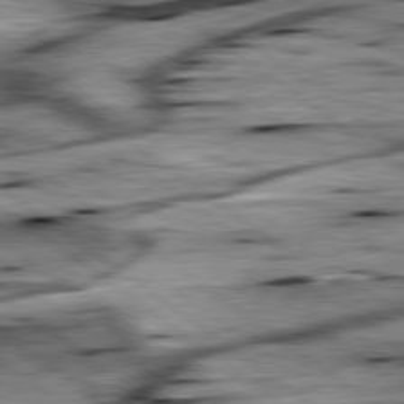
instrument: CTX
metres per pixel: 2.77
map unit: lApd
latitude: 79.4049
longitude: -48.1011
